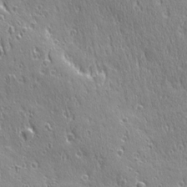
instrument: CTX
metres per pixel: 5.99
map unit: Ave
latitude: 21.5938
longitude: -135.9150
